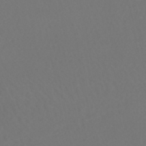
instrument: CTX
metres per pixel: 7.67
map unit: HNhu
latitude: -48.2173
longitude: 103.1998
